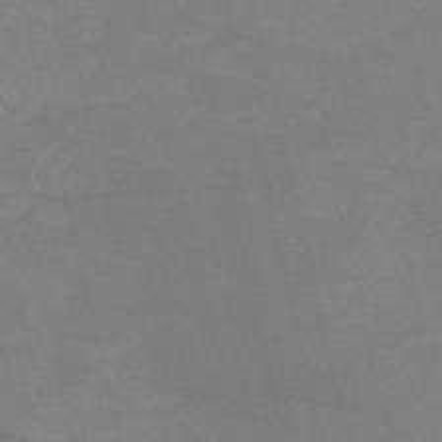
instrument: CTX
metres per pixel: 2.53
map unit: HNb
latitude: -53.6532
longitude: -47.5560
